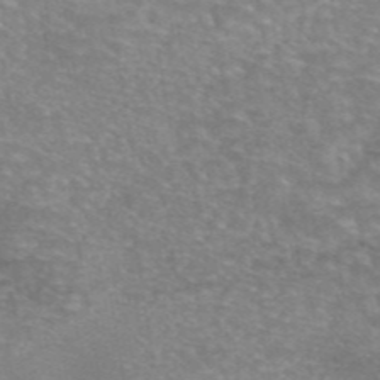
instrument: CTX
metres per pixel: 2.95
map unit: eAb
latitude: 46.0255
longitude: 102.6707
